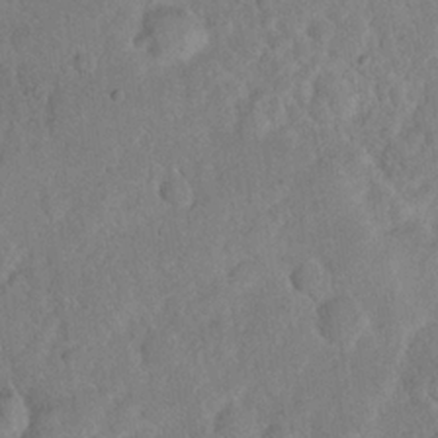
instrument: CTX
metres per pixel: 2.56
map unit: eHh
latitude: 18.9891
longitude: -62.6680
